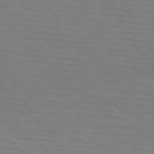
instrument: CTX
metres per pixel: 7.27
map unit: lApd
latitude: 73.9906
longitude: -77.4615
